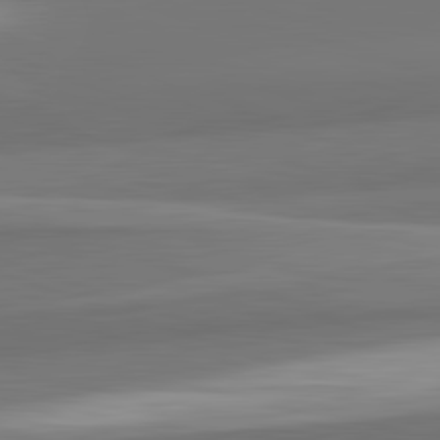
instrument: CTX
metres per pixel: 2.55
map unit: lApd
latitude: 82.5734
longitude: 152.1983
